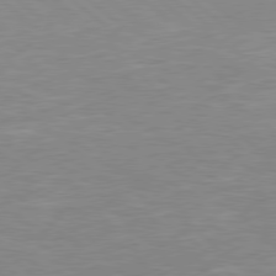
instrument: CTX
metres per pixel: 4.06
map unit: Hpe
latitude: 78.2334
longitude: -124.3278
